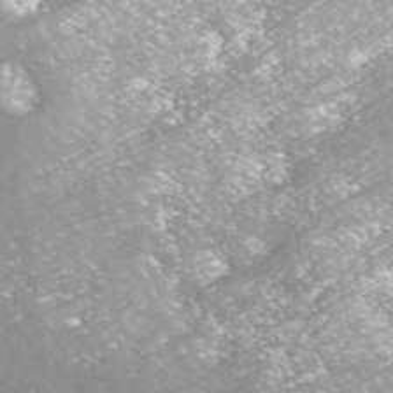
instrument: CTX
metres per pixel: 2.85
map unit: ANa
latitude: 42.2901
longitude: 23.7856
